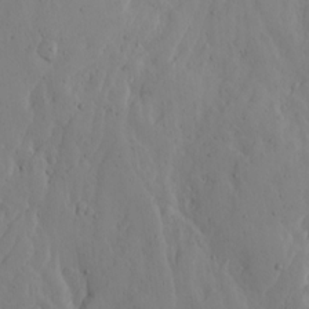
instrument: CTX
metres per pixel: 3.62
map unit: Ave
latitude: 13.8206
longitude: -133.2537
